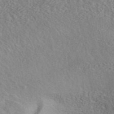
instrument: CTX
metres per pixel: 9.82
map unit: ANa
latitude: 42.4412
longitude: 53.3320
